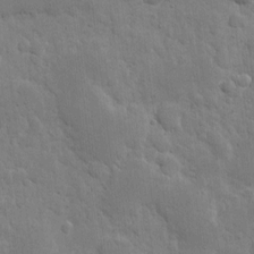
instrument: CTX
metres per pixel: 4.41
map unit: eHh
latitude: 5.5371
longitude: -70.7624
